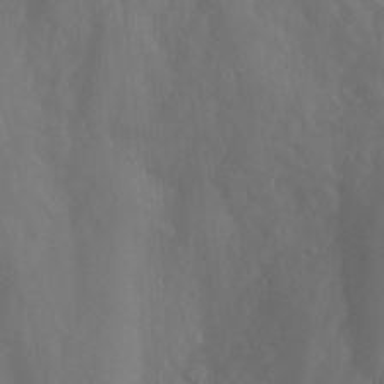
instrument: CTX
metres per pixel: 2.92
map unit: Nhu
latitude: -13.5966
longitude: -65.2915
